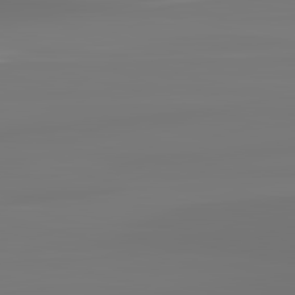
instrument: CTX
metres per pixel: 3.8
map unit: lApd
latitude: 83.4615
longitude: -131.8962
